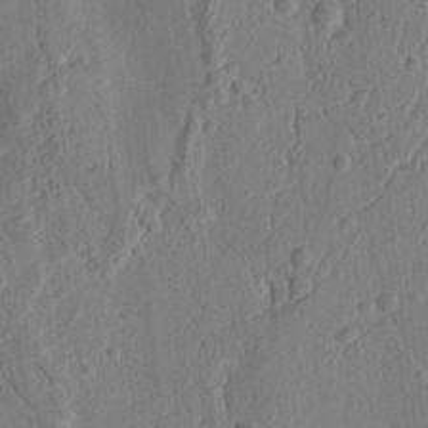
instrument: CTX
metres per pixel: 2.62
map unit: Ht
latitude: 9.7072
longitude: -76.2711
